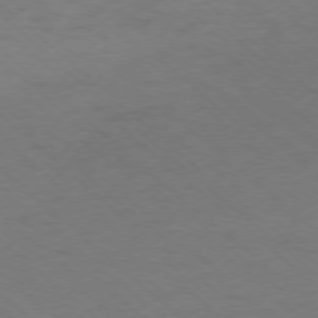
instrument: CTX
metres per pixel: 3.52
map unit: Ap
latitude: -77.2754
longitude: -77.2537
